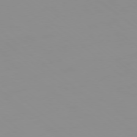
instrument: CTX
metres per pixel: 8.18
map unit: Ap
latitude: -77.9367
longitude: -95.1970
